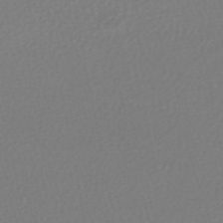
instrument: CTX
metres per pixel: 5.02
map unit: HNhu
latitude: -48.2362
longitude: 100.0472
